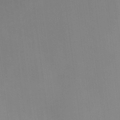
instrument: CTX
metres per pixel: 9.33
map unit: HNhu
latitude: 6.9325
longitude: 12.8030
